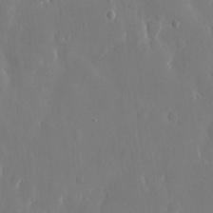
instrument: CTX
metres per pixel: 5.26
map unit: eHh
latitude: 13.1025
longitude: -71.3859
